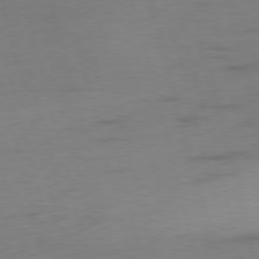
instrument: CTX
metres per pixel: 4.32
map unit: Ap
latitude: -75.7667
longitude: -73.9528
